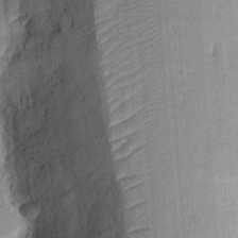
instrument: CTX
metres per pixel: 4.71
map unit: Ht
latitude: 11.4238
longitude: -74.0444
